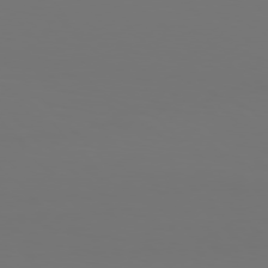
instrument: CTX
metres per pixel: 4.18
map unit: Hpe
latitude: 76.8380
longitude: -133.6883
